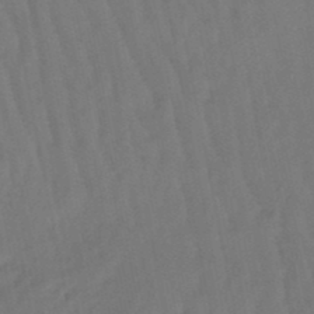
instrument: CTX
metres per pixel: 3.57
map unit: eHb
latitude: -47.2376
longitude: 81.0865
